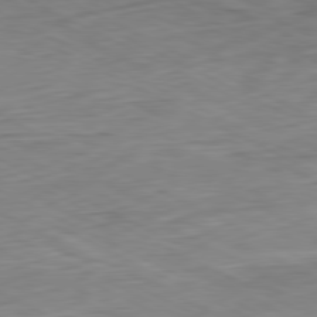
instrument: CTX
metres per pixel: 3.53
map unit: Ap
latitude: -80.8975
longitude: -69.7450
